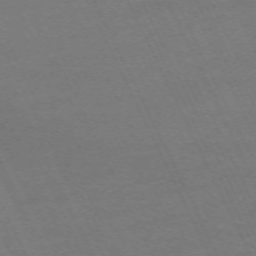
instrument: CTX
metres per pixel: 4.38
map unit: Hpe
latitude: -70.9731
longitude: 14.9164
